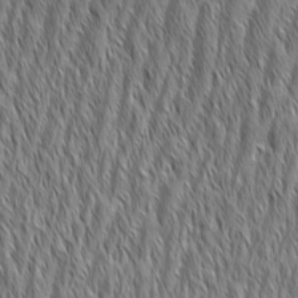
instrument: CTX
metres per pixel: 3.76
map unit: Aa
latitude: 7.4426
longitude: -130.1578
